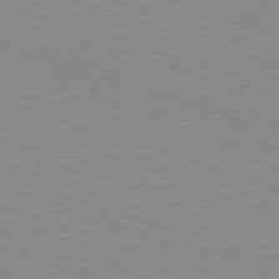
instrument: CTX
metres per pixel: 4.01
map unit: Hpe
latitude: -82.6518
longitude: 6.8597
